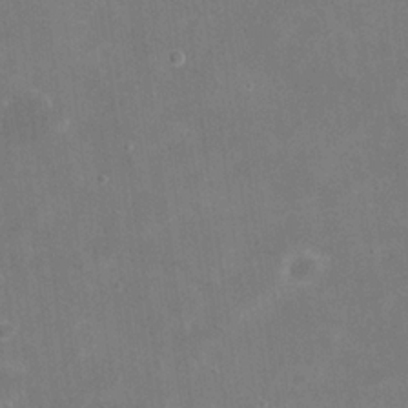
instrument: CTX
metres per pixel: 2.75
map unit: eHh
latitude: 20.4223
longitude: -66.0822
